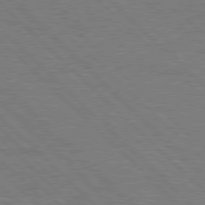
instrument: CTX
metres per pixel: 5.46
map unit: Hpe
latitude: 78.0822
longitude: -154.5735
